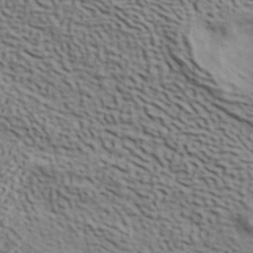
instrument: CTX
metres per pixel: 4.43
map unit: ANa
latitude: 41.5560
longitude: 49.5210
